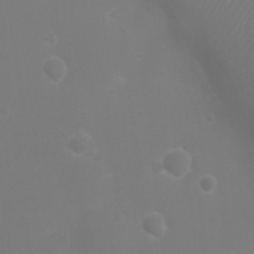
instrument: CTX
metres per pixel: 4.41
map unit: Ht
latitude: -3.6721
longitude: -18.9891
